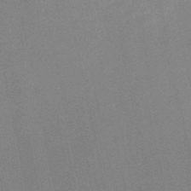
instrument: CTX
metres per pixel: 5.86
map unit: HNb
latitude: -52.7652
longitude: -46.7436
